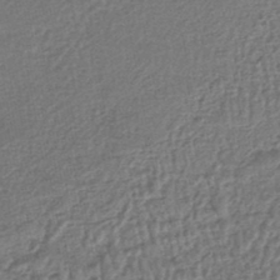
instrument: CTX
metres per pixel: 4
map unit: HNhu
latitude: -46.8030
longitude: 102.1228
